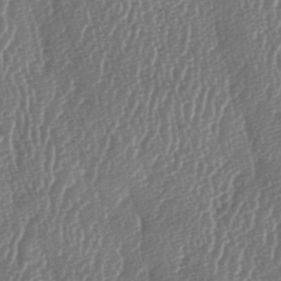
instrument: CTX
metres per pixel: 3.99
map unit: lAa
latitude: -6.6896
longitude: -129.7449
